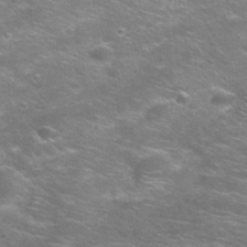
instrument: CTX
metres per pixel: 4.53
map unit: Nhu
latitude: 29.4048
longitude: -49.1025
